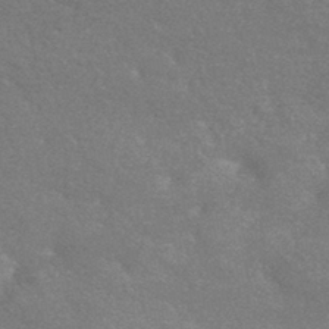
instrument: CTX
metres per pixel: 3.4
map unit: HNhu
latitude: -42.7841
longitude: 92.5574
